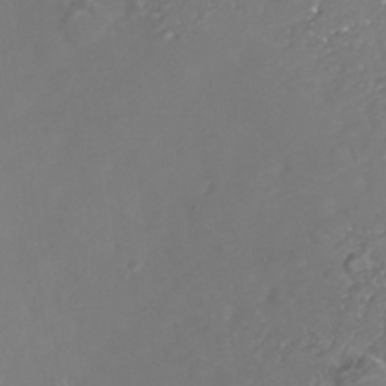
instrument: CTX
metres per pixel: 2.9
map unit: Nhe
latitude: -37.1998
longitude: -89.0648
